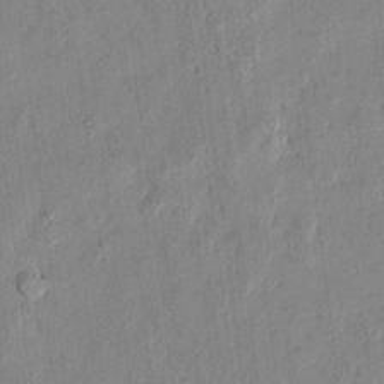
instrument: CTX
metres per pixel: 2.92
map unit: lAvf
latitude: 7.3104
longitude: 166.5763
